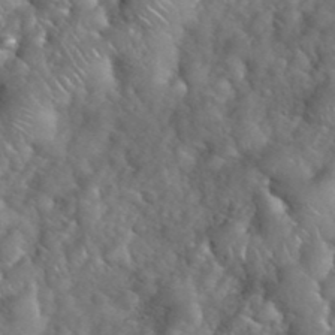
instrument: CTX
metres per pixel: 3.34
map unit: eHh
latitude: 39.7450
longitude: -57.4426
